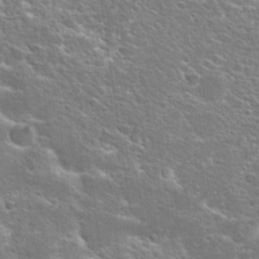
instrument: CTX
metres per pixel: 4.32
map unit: Hto
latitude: 25.5749
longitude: -44.6679
